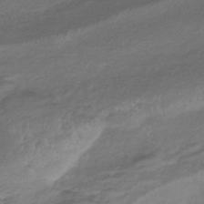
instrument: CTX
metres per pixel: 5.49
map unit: lHb
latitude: -39.4266
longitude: 75.3699
